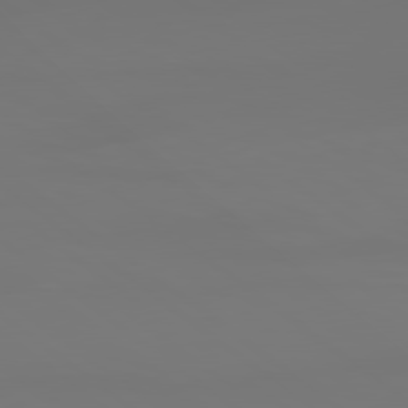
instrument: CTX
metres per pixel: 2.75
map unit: lApd
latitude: 79.2537
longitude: -174.7624
